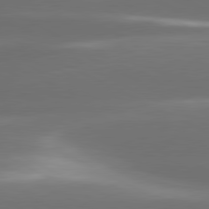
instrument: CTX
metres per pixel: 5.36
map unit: lApd
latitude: 80.8380
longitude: -141.9150
